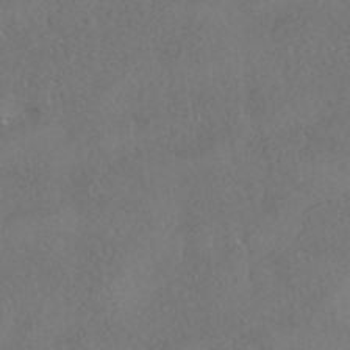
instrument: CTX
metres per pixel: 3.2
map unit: HNhu
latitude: -41.5399
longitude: 102.5763
